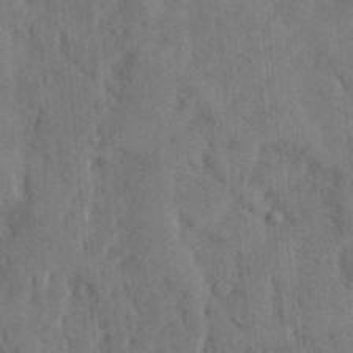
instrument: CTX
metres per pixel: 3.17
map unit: Ave
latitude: 23.5938
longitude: -134.0822
